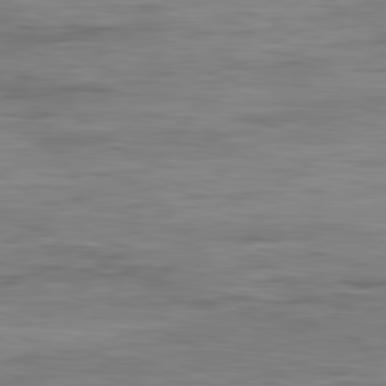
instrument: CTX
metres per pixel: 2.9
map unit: Ap
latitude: -82.1795
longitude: -79.5560
